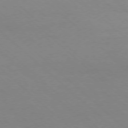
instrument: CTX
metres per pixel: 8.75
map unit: Ap
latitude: -77.7100
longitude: -84.4790
